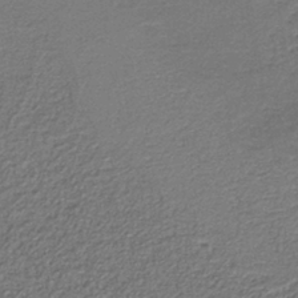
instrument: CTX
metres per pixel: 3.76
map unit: eAb
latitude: -39.0487
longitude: 51.5588
